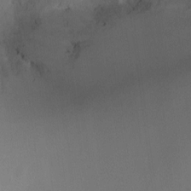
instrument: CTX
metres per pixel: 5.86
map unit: Ht
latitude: -10.5007
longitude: -28.4223
